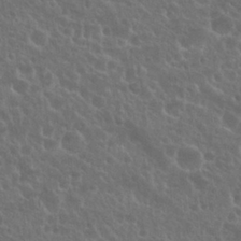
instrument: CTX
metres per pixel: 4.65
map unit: Nhu
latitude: 26.7057
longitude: -51.1970
